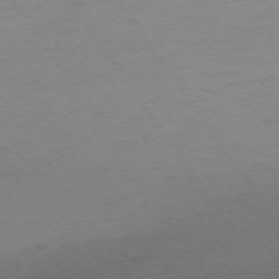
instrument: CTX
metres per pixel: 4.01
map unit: Ap
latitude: -73.9178
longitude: -85.4049
